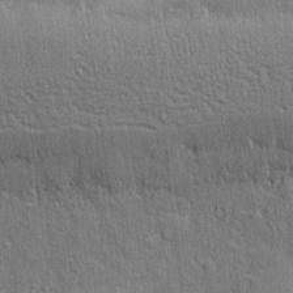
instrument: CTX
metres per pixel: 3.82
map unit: eHh
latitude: 4.2900
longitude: -75.1970
